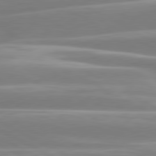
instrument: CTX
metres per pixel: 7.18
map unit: lApd
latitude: 80.5357
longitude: -129.5371
